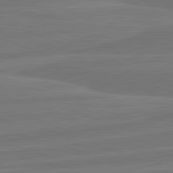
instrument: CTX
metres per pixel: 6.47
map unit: lApd
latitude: 82.2333
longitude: -175.9339
